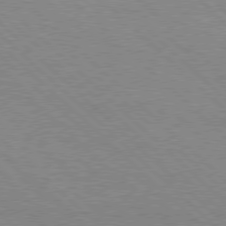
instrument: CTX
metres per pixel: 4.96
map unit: Hpe
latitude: 77.4993
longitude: -153.7261
